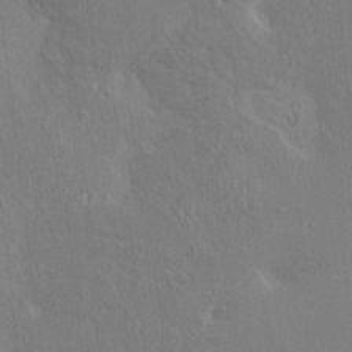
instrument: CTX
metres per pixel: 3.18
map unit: HNhu
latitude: 5.1214
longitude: 4.3873
